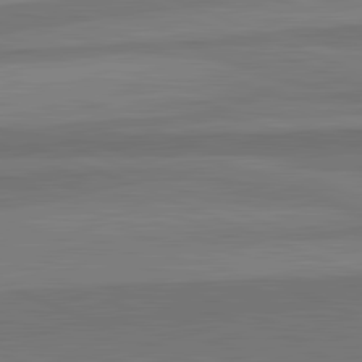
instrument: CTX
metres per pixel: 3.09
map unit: lApd
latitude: 82.8380
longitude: 157.6533
